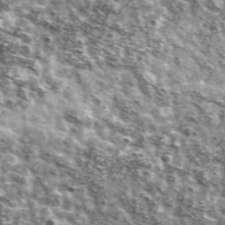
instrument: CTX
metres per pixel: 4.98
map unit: Ave
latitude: 41.3293
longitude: -106.3656
